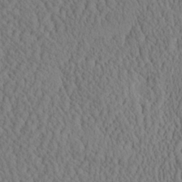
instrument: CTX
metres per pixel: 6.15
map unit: eHh
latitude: -3.2942
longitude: 15.2376
